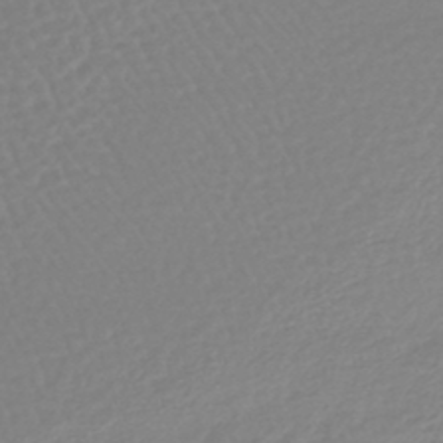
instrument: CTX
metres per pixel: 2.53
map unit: lHb
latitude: -44.3873
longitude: 78.2550
